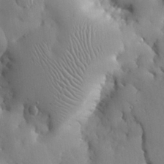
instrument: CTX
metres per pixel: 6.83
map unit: Nhu
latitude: 26.8947
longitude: -72.4034
